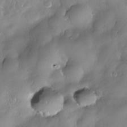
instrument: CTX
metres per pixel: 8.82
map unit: Nhe
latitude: -30.7085
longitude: -140.4223
